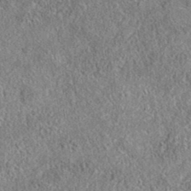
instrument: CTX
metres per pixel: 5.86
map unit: eAb
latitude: 35.9528
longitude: 113.2187
